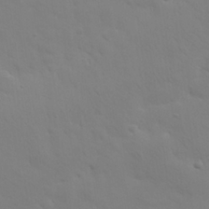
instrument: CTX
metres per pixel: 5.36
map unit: eHh
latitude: 25.6316
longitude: -65.7827
